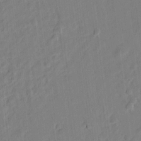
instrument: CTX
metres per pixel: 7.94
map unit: lAvf
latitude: 7.0836
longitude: 166.0850
